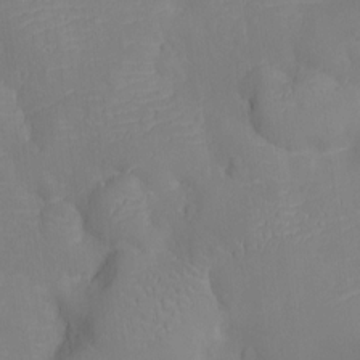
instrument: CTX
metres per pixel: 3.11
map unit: Ht
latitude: -12.7841
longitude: -24.5734
